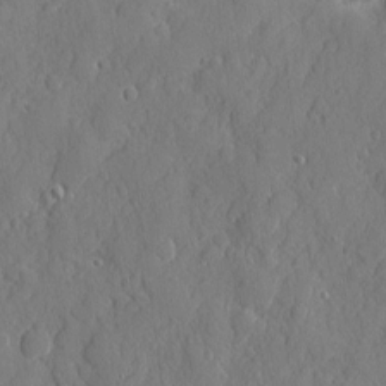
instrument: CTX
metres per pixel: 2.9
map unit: eHh
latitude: 6.2900
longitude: -75.1970
